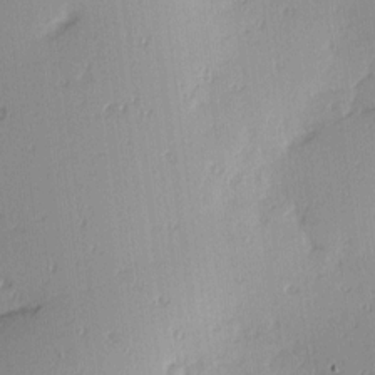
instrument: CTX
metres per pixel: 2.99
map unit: Hve
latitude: 13.3671
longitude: -90.5357
